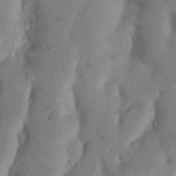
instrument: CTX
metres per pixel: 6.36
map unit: Nhu
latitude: 19.1025
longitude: -76.5168
